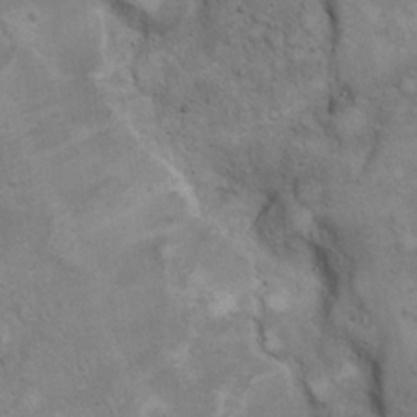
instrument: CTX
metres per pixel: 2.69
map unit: eHh
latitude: 20.3656
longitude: -59.5560
